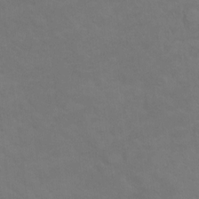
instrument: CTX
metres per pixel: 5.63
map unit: Hto
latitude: 6.1200
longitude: -35.6694
